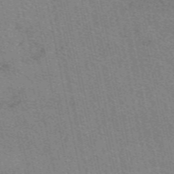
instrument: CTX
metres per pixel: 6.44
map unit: eAb
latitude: 51.0647
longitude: 107.6722
